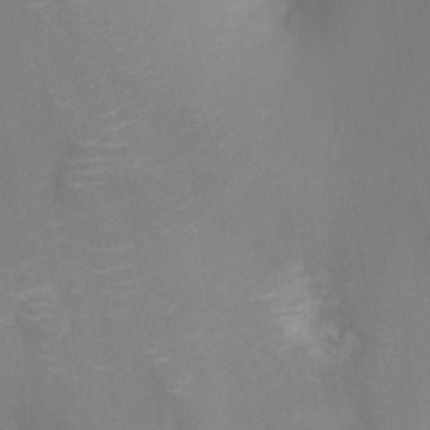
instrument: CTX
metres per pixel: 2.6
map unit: Ht
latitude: -8.9731
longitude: -46.1956
